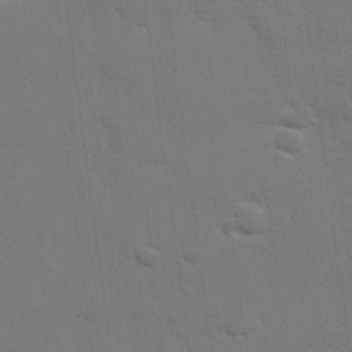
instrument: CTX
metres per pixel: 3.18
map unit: eHh
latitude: 26.5924
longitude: -81.6694
